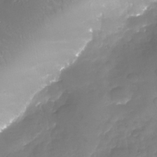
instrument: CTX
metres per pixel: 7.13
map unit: Nhu
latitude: -26.1983
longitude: -58.1956
